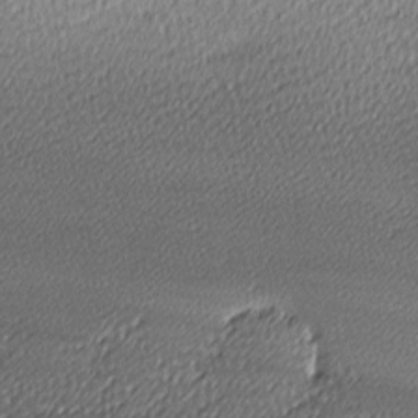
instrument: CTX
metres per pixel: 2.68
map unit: lAa
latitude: -10.6708
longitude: -126.3278
